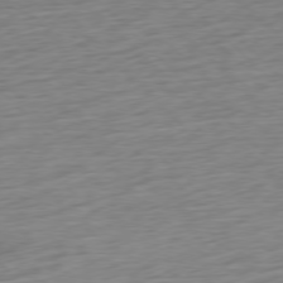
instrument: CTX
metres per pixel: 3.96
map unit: Ap
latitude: -78.1416
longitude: -72.0633
